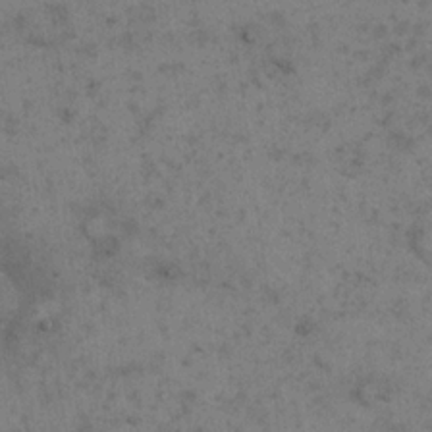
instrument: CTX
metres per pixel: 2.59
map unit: eHh
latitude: 18.1011
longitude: -63.3860
